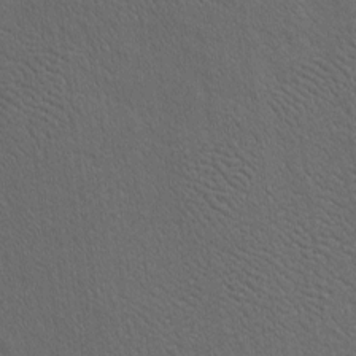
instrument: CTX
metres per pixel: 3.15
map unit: Htu
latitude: -7.5210
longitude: 156.3684
